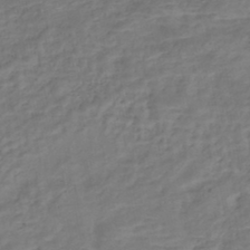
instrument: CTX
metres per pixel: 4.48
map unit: Nhe
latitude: -46.9919
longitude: 152.6896
